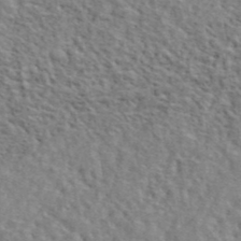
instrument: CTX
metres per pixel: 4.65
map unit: lHvf
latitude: 41.8583
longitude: -87.6883
